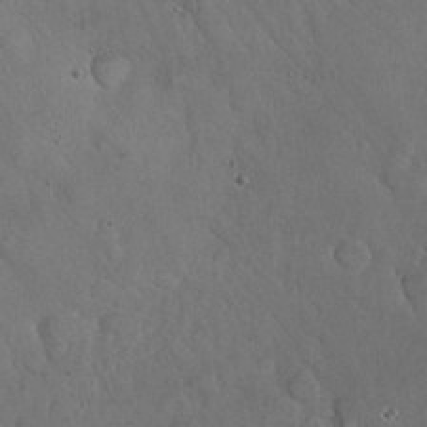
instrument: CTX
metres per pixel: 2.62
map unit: eHh
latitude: 21.9339
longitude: -58.8002
